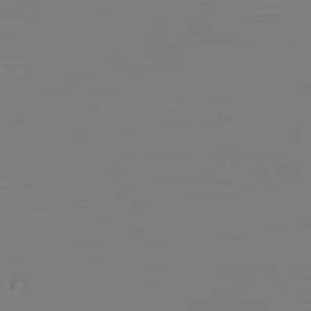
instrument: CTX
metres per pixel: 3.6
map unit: eHh
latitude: -6.1039
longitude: -83.7449
